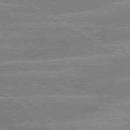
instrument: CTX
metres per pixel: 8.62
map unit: lApd
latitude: 80.1200
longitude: -131.9340
